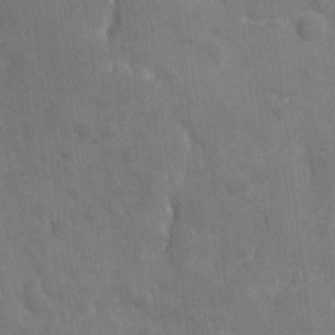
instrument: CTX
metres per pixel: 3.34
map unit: eHh
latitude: 3.8205
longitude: -72.5735
